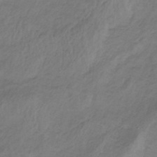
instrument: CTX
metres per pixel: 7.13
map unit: lHb
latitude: -34.4251
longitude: 67.8233
